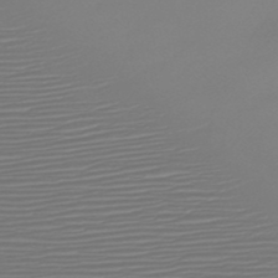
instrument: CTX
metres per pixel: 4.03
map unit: HNb
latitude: -47.1431
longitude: -41.8961
